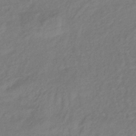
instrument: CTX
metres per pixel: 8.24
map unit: lHb
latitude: -35.1242
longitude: 69.3320
